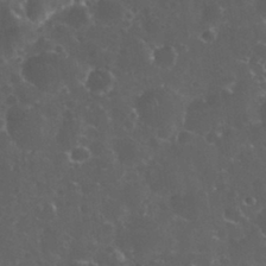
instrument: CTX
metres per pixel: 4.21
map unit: eHh
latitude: 33.4426
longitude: -61.6694
